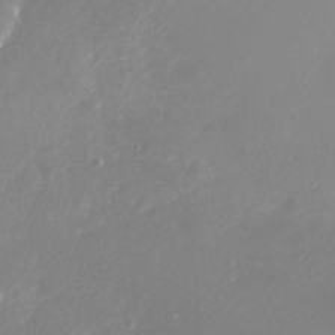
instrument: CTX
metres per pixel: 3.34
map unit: Nhu
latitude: -29.7100
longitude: -77.2537
